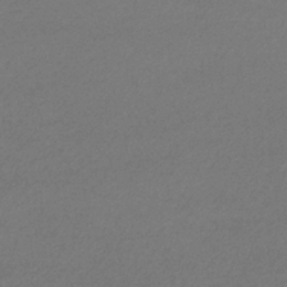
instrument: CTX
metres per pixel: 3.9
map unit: eHb
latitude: -32.6141
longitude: 69.6343
